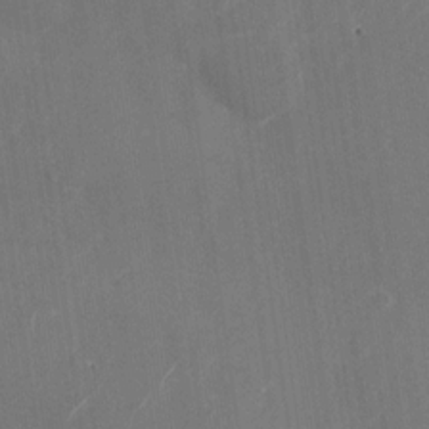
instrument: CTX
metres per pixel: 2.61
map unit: Nhu
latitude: -28.7085
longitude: -74.6113
